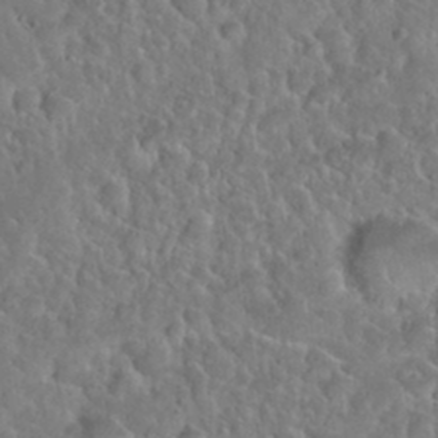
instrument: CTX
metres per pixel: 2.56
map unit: Nhu
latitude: 31.7828
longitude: -51.3481
